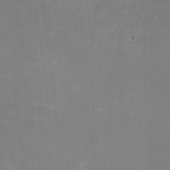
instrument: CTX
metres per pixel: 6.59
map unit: HNhu
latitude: -1.5777
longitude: -1.8205
